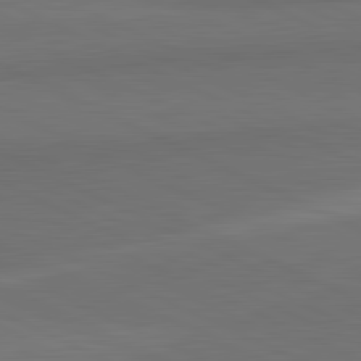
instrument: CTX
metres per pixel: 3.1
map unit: lApd
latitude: 82.2144
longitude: 158.5006
